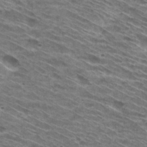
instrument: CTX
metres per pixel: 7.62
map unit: Hto
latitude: 31.1404
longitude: -46.2901
